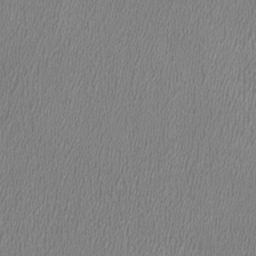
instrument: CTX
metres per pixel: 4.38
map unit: HNhu
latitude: -1.2376
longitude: -0.5168
